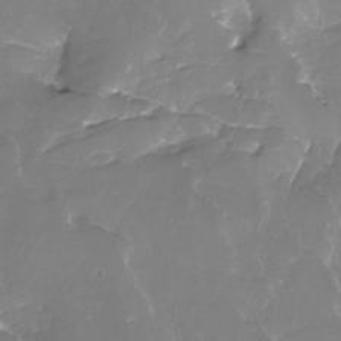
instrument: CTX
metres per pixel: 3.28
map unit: Nhe
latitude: -32.9353
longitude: -93.2348
